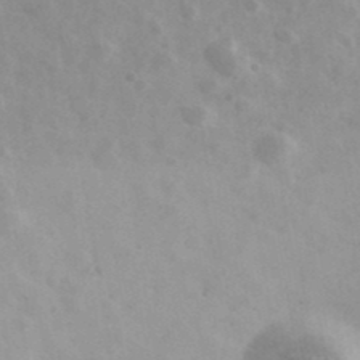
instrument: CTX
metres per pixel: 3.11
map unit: Ave
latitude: 39.3104
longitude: -106.9136
